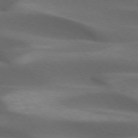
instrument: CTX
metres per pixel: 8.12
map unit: lApd
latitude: 73.2348
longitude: -52.2334
